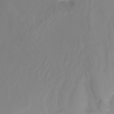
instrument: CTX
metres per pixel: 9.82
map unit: Ht
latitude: -3.1242
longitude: -61.7449
